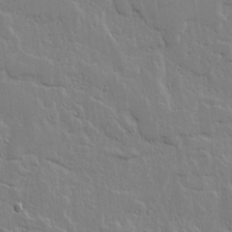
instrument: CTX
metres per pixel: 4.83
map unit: lHvf
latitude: 18.0633
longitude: -116.8380
